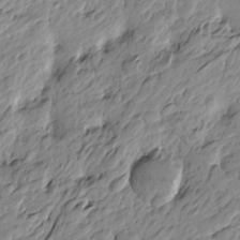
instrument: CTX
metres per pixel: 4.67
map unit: Htu
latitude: -4.0472
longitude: 178.7841
